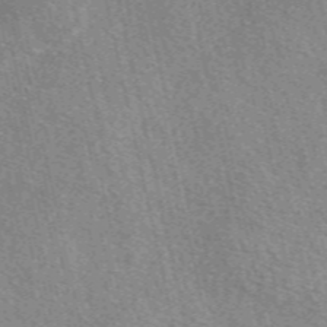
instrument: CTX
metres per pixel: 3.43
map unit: eAb
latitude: 50.0822
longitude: 113.8989
